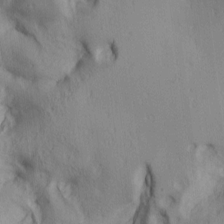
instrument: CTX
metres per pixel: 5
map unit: lAa
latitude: 5.8961
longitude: -114.3089
